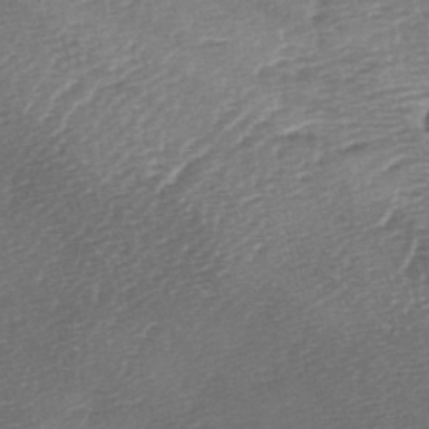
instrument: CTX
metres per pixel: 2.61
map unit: lAa
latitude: -2.8219
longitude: -128.5923
